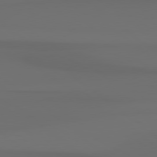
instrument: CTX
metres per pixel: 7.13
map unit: Hpe
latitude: 78.5924
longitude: -134.3467
